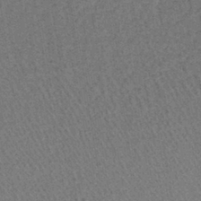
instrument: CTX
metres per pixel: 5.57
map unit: lHb
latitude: -40.4818
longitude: 57.3887
